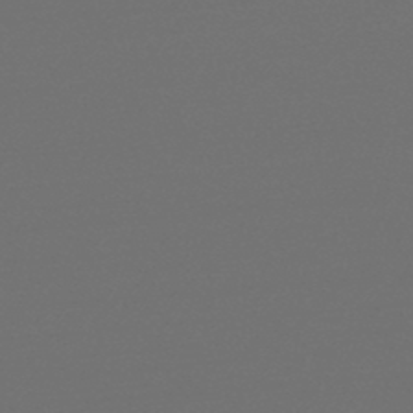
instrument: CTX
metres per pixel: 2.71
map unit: lHb
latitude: -46.9541
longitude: 64.4629
